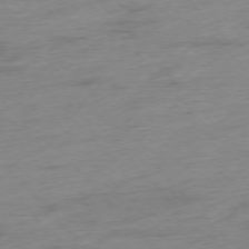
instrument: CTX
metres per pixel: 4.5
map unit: Hpe
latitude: -76.3495
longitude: -14.5168
